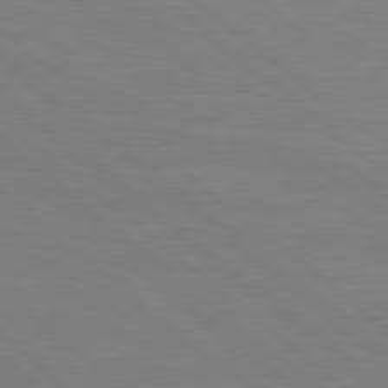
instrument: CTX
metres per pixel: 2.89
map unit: Hpe
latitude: 78.8947
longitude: -123.3293
